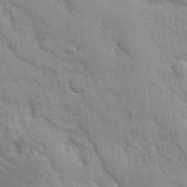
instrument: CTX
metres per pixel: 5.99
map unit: Ave
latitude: 9.2915
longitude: -102.8380
